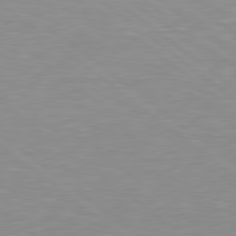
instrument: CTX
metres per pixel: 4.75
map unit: lApd
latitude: 79.2159
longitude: -89.1781
